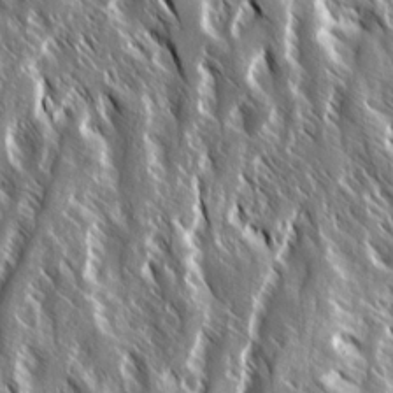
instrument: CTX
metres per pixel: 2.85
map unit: Ave
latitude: 14.7247
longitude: -133.8017
